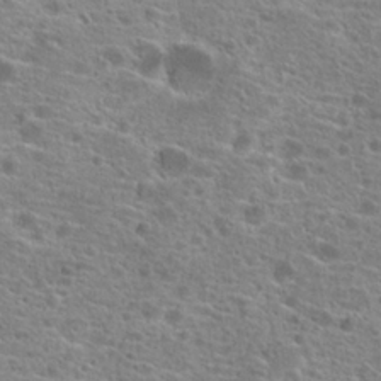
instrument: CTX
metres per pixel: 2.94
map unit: Hto
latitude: 20.3845
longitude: -41.8016
